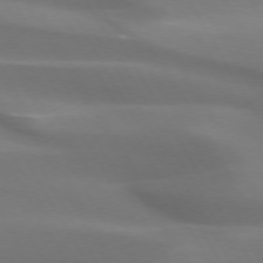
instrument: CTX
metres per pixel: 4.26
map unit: lApd
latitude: 72.9136
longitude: -49.7828
